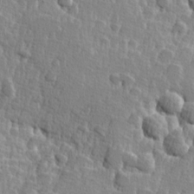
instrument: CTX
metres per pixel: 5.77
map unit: Hve
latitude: 25.5182
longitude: 144.3495
